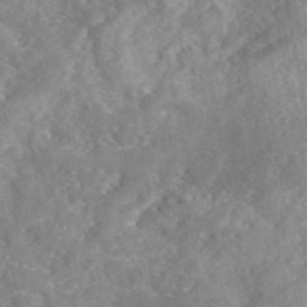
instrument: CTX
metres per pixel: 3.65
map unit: eAb
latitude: 45.7072
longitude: 127.7099
